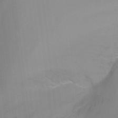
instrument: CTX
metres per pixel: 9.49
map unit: Ht
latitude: -10.1039
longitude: -29.3104
